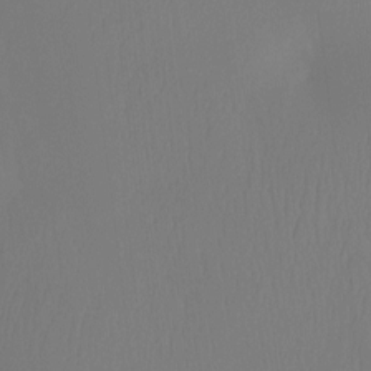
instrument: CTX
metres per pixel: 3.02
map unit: Htu
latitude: -12.8408
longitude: -48.8569
